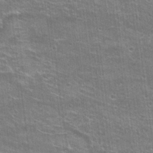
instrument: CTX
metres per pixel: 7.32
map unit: Hto
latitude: 21.4805
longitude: -42.9136
